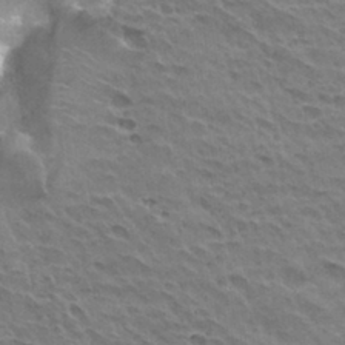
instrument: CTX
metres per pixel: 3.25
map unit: Hto
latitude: 31.3104
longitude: -41.2725
